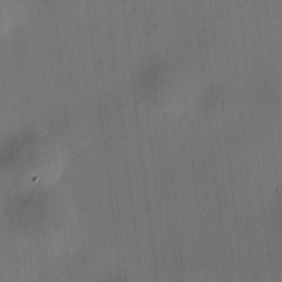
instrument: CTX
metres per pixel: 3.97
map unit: HNhu
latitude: 9.8583
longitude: 10.0472
